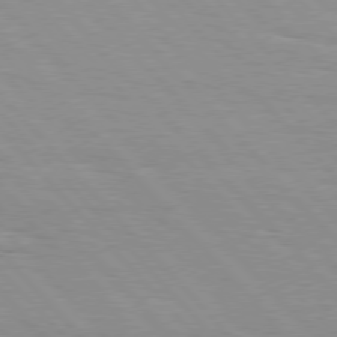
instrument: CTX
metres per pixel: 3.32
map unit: Hpe
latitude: 76.3467
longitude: -154.3089
